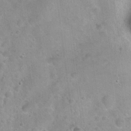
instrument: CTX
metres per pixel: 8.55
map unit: Hto
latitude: 21.3671
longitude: -53.2159
